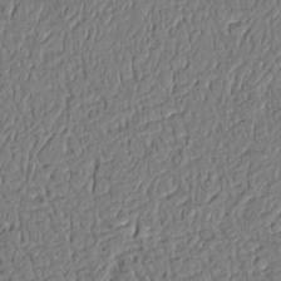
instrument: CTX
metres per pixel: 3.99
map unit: Aa
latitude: 9.2915
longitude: -131.5372
